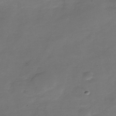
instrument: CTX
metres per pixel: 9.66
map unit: Nhe
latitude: -36.9352
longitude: -87.1025
